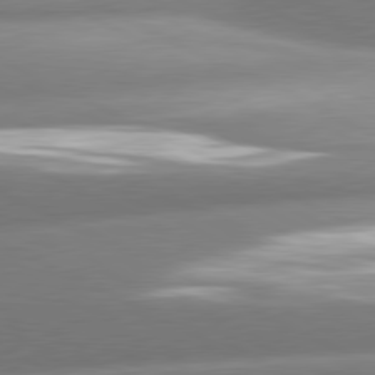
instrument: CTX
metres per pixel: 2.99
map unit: lApd
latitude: 80.6868
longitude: -159.9339
